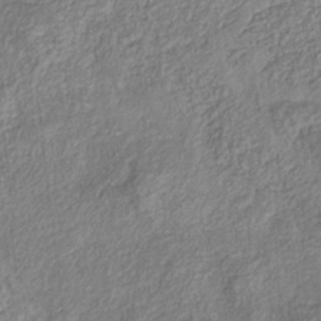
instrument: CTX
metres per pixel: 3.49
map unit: eHb
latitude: -29.5210
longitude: 65.9556
